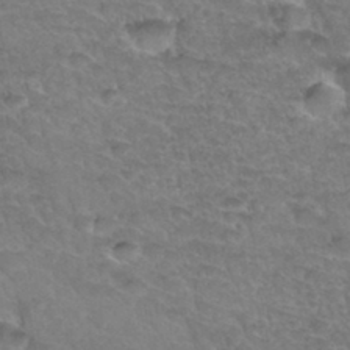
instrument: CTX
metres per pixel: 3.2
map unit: Hto
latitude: 34.2333
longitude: -46.5924
